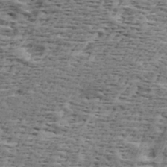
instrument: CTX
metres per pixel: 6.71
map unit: Ave
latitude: 16.7813
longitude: -137.9150
